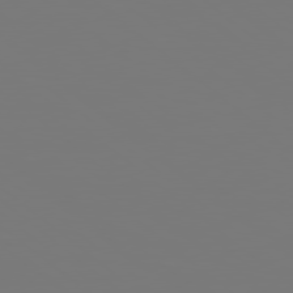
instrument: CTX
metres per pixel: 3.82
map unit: Hpe
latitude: 78.3090
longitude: -163.9717
